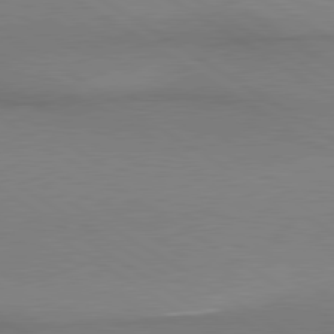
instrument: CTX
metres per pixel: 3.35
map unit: lApd
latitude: 80.2522
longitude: 159.9178
